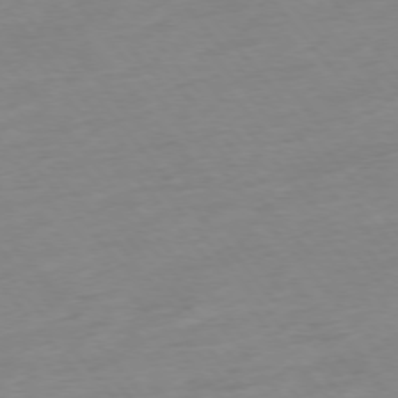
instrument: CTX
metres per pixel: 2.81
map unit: Hpe
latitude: -76.1417
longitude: -15.3860
